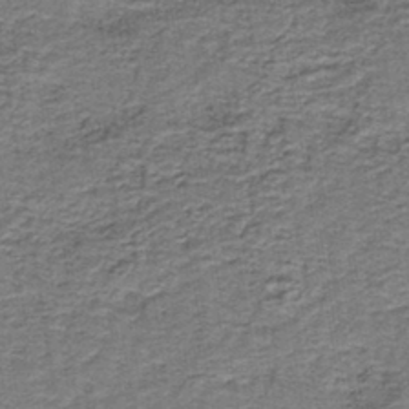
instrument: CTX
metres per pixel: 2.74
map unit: HNb
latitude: -39.2943
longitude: 50.4629
